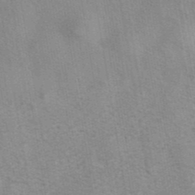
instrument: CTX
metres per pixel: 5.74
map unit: eAb
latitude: 42.5168
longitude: 107.2943
